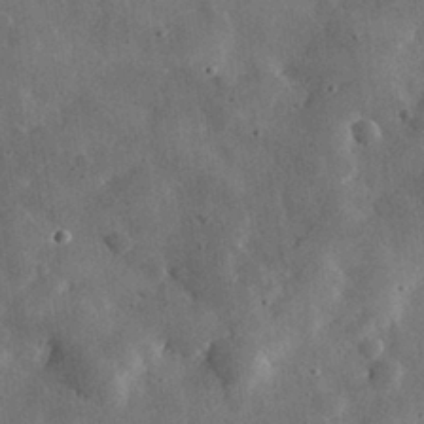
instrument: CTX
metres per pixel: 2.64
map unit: lHvf
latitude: 32.1767
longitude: -84.1011
